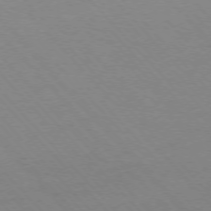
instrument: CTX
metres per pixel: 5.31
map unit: Ap
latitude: -76.7841
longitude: -86.5923
